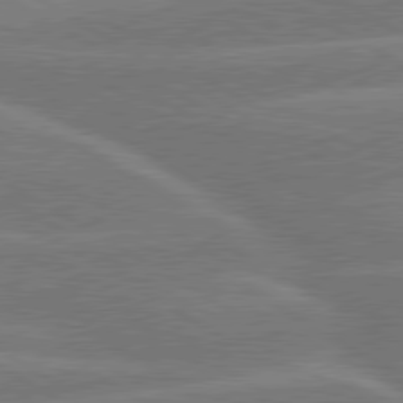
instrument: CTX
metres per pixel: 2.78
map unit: lApd
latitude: 79.9339
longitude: -131.6883
